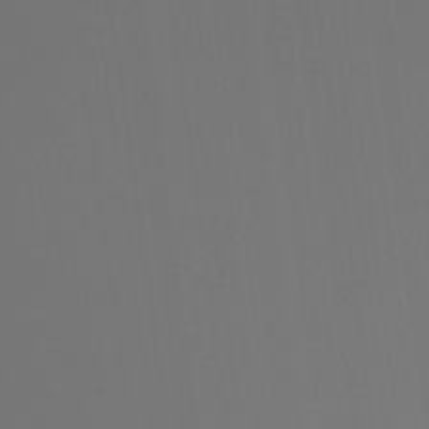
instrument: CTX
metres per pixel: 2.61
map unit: HNhu
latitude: -27.0297
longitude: 73.7100
